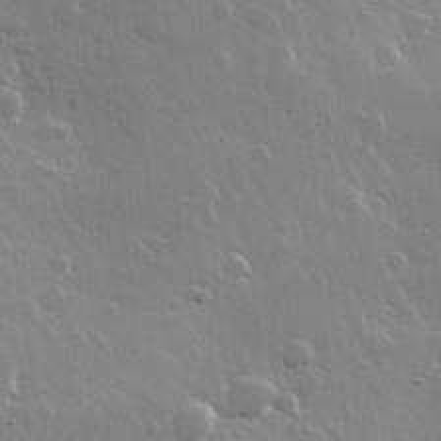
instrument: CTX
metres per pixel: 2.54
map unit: Hve
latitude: 22.4979
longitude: 149.0865
